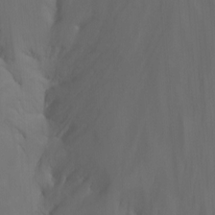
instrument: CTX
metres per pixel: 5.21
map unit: Nhu
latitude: -14.4251
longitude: -55.3859
